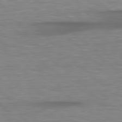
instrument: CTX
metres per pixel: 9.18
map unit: lApd
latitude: 79.0459
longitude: -115.9528
